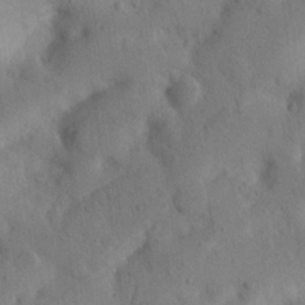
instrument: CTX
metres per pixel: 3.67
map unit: Nhu
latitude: 21.3671
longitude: -74.1011
